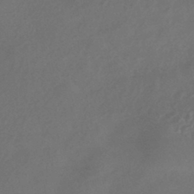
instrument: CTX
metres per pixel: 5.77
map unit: HNhu
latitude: -43.6721
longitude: 91.1620
